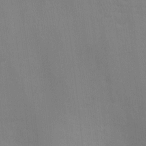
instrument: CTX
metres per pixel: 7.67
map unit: Ht
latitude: -2.8974
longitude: -17.5938
